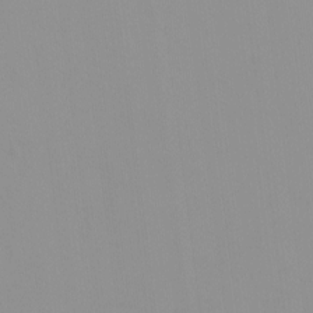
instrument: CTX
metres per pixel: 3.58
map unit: HNhu
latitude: -0.9920
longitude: -6.1389
